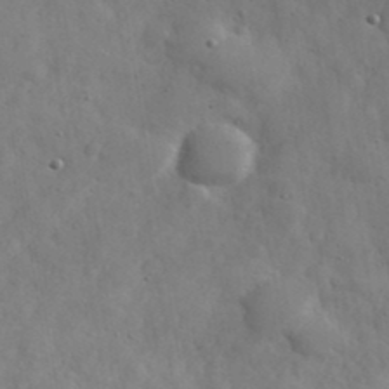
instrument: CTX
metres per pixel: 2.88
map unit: eHh
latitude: 37.7828
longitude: -67.6693
